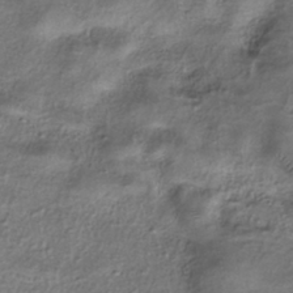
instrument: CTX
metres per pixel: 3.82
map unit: eHh
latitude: -40.7085
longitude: 120.1039
